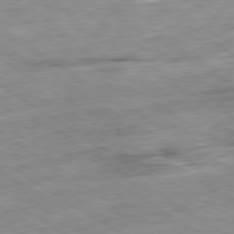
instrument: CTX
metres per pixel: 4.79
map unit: Ap
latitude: -80.0094
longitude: -75.0458
